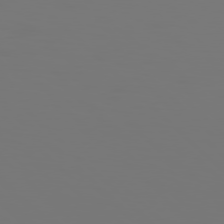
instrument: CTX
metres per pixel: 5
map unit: Hpe
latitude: 77.2159
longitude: -134.6868
